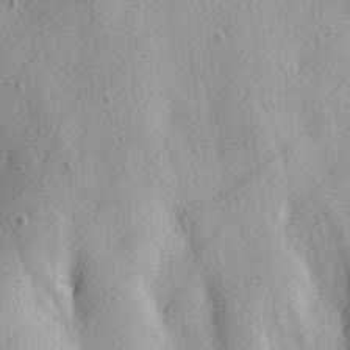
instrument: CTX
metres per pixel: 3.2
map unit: Hve
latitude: 25.5560
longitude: -93.0458
